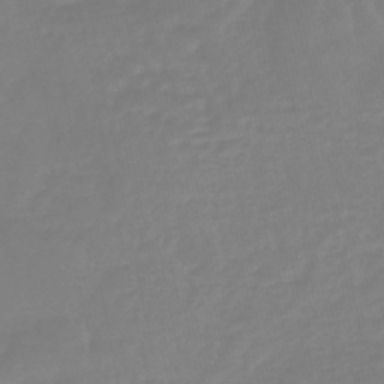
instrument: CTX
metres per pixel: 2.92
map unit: eHb
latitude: -45.4454
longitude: 80.9353
